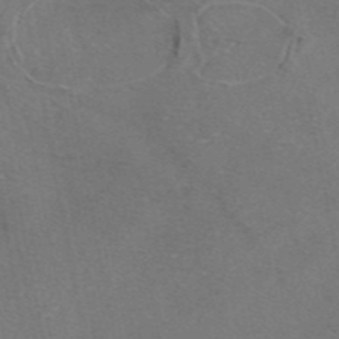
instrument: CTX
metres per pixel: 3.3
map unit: eAb
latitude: 46.5924
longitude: 107.5399
